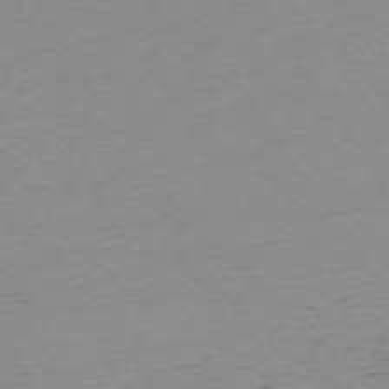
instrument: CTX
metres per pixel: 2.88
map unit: Ap
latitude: -73.8989
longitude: -85.3671
